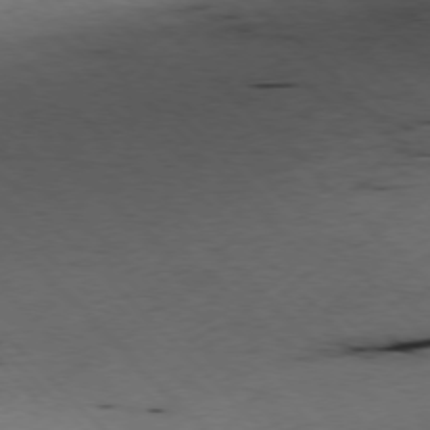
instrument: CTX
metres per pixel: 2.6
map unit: Ap
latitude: -77.3888
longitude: -60.2333
